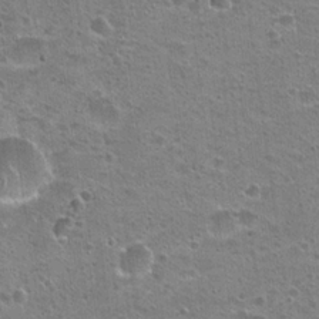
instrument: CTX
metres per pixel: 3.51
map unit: Hto
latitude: 22.9703
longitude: -49.1781
